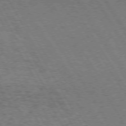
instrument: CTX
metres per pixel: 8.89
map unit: Hpe
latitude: 72.8569
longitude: -129.7072
